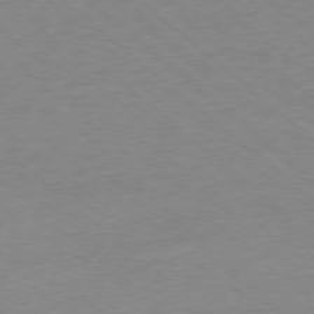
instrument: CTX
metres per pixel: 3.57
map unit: Ap
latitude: -78.0850
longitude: -98.0822
